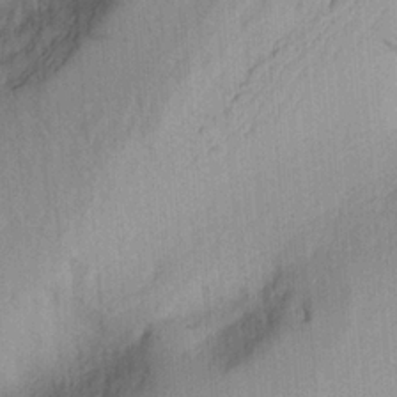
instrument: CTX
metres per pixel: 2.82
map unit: Aa
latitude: 21.5560
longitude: -144.0822
